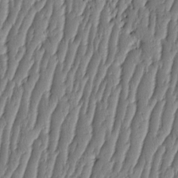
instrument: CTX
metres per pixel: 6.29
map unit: HNhu
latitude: -3.3320
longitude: 13.8234
